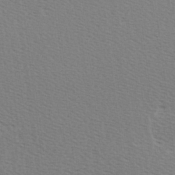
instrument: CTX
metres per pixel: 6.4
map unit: Hve
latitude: 2.4034
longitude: -125.0836
